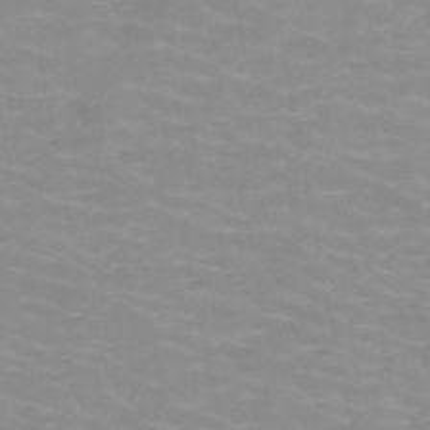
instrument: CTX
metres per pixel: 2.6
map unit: HNb
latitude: -48.2929
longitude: -46.7247
